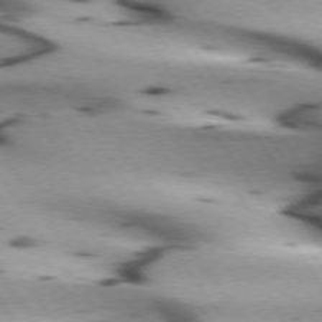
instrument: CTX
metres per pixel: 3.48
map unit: lApd
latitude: 73.1404
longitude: -53.8584
